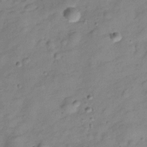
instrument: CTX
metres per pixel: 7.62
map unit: Hve
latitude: -29.0298
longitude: 92.7274
